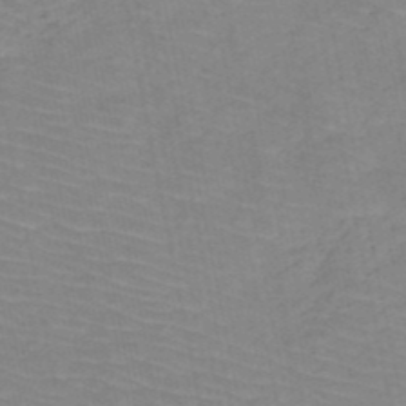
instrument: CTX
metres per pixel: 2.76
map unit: HNb
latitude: -50.3684
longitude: -52.0822
